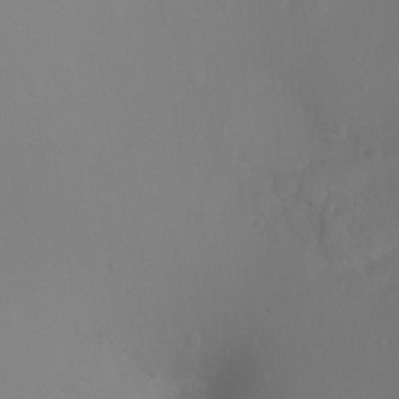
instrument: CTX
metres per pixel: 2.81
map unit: Ht
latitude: -2.0849
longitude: -27.3293
